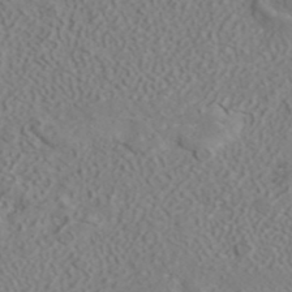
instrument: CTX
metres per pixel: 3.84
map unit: ANa
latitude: 41.4237
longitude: 28.4062
